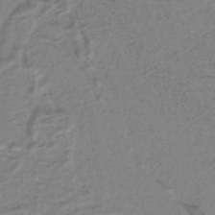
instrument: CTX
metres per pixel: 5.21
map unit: lHb
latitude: -41.2943
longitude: 51.7478
